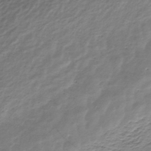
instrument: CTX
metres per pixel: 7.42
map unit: HNhu
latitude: -40.1417
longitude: 109.1620
